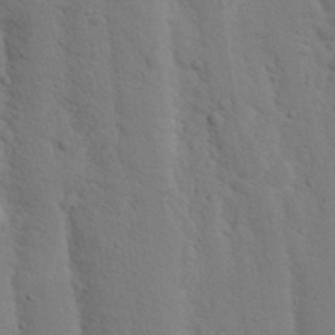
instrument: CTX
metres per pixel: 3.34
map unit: Nhu
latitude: 18.1389
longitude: -76.0444
